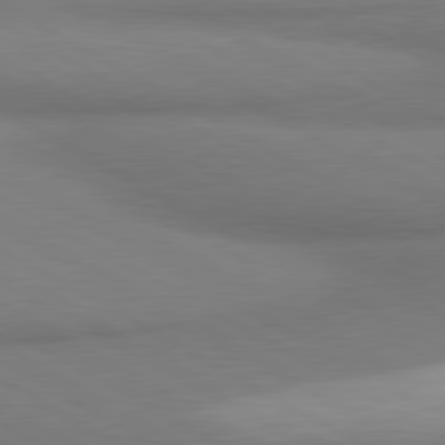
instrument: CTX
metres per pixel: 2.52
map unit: lApd
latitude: 80.4979
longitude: 163.6533
